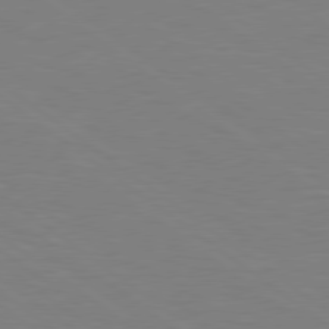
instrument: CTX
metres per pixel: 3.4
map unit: Hpe
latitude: 78.8569
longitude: -149.1970
